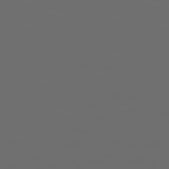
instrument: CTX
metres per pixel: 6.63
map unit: Hpe
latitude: 78.3845
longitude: 176.6330
